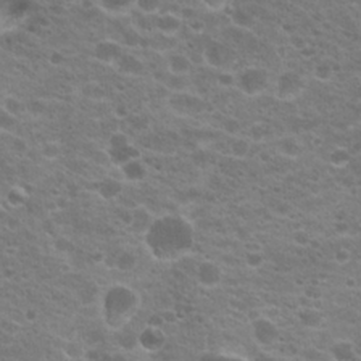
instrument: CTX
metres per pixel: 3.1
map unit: Hto
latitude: 20.1578
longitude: -36.3467
